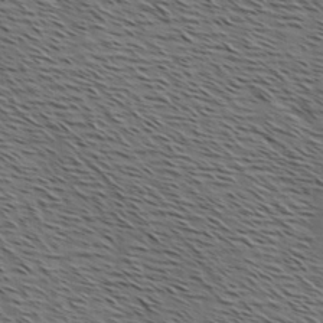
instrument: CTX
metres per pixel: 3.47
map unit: Hve
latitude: 2.0444
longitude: -123.1781
